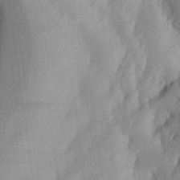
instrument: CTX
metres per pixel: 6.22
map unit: Aa
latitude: 26.3845
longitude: -146.3657
